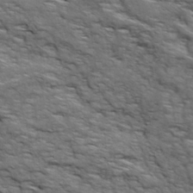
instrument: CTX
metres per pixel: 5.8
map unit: Ave
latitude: 19.1403
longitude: -135.0836
